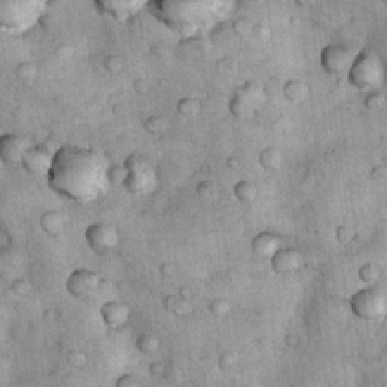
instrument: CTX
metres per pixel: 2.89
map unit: Nhu
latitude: 7.8016
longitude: -23.8394
